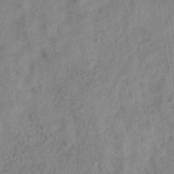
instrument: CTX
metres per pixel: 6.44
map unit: eHb
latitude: -29.8422
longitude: 68.8974
